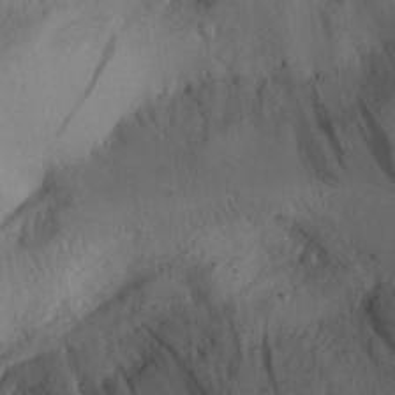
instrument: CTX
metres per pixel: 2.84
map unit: Aa
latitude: 30.7436
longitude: -144.1767
